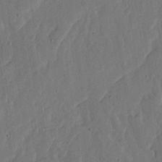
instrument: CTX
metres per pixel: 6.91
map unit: lHvf
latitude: 17.7450
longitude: -116.5546
